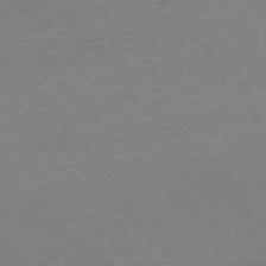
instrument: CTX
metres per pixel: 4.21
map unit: Ap
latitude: -76.7274
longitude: -92.9513
